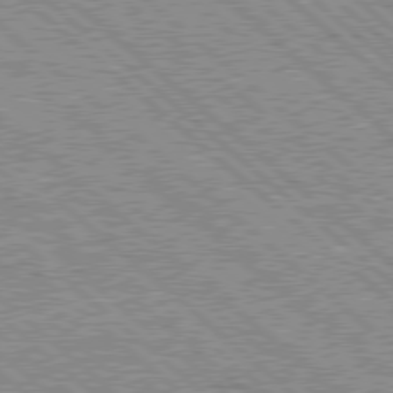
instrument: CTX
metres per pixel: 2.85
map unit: Hpe
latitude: 78.0633
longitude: -159.8206
